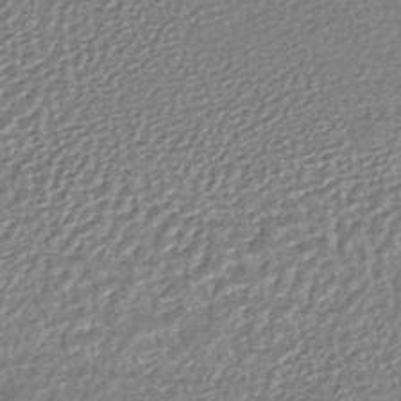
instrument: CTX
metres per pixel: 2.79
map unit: HNhu
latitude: -47.2754
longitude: 102.1606
